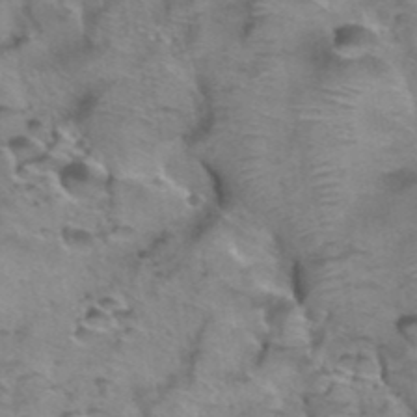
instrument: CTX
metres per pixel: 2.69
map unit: Hto
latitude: 38.9136
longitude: -44.3278
